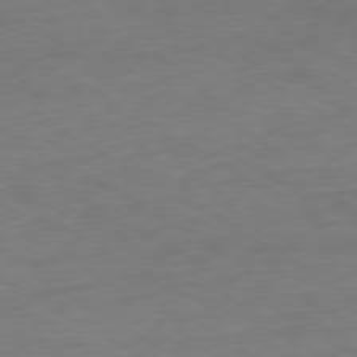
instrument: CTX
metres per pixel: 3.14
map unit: Ap
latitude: -80.3495
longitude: -103.2915
